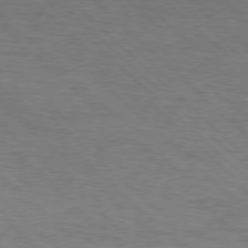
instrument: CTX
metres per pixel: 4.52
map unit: lApd
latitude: 75.5749
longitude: -84.2523
